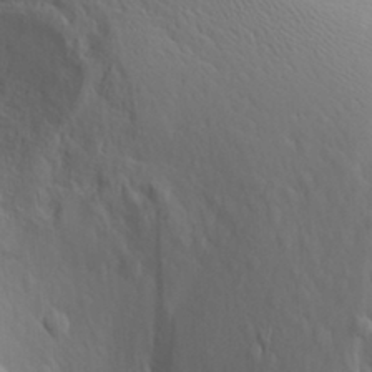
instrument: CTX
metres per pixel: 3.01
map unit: Aa
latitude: 29.8394
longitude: -139.9150
